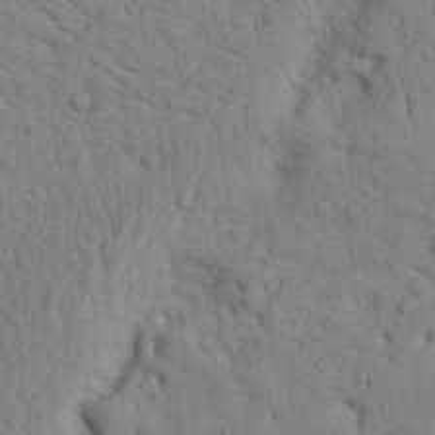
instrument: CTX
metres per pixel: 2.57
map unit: Nhu
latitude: 20.5168
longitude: -76.5356
